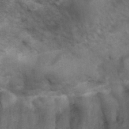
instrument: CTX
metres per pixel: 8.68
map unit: Hve
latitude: 33.2537
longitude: 151.2565
